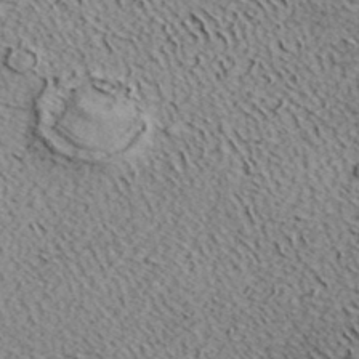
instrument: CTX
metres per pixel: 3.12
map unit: eHh
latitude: 36.9892
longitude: -80.3656
